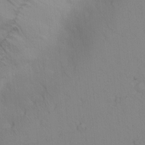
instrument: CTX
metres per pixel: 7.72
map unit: lAvf
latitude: 8.9703
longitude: 169.4265
